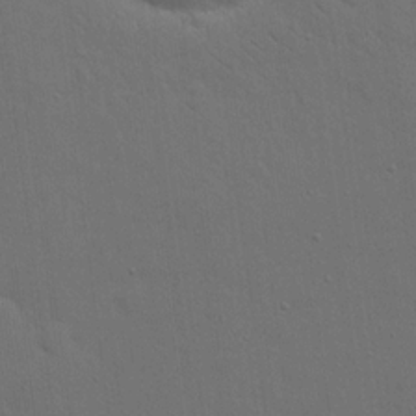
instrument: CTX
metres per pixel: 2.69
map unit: eHh
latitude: 19.1970
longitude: -66.6679
